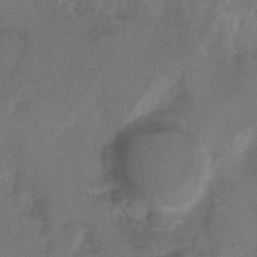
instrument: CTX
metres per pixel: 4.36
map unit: Ht
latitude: 5.1214
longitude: -30.4223
